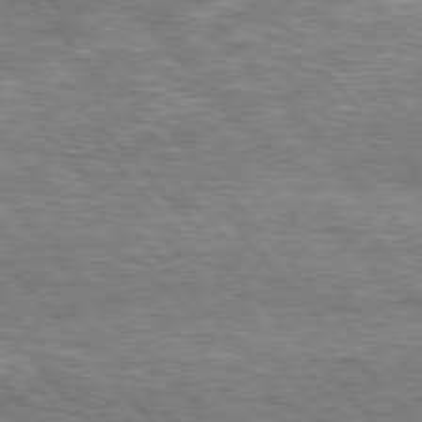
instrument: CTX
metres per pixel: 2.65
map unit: lApd
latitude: 76.4790
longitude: -74.3467
